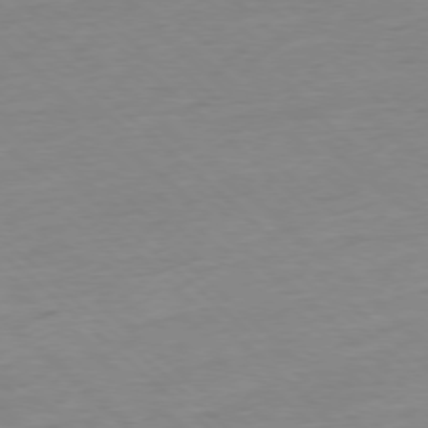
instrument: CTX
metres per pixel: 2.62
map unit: Ap
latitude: -77.4265
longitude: -97.1214
